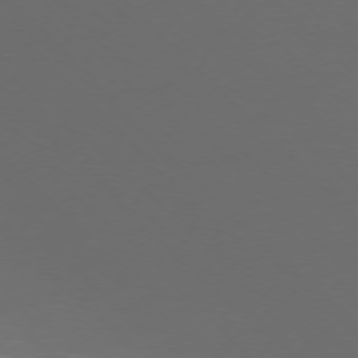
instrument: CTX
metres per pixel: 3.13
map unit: Ap
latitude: -75.7856
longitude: -68.2145
